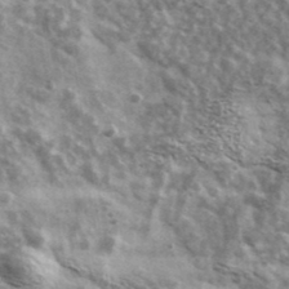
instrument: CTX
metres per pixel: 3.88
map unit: Ave
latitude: 39.0458
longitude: -108.1200
